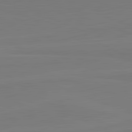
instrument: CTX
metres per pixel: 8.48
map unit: lApd
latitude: 82.1577
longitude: 165.4833
